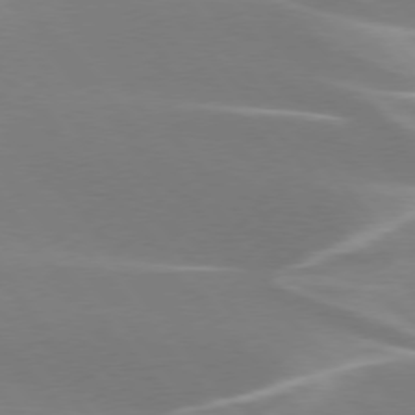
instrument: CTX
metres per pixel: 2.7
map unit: lApd
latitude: 75.6883
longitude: -63.0270
